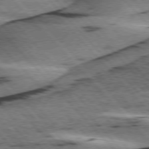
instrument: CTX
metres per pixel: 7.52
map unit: lApd
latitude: 75.8205
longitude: -78.3279
